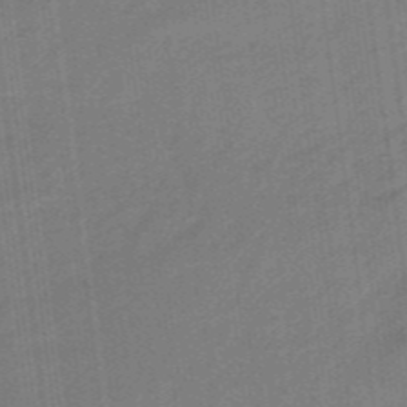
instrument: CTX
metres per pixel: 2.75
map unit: eHb
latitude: -46.8597
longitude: 87.0675
